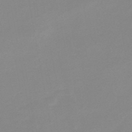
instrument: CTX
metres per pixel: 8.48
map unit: eHb
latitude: -45.8989
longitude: 85.8233
